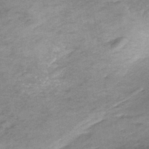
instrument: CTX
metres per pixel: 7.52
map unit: Nhe
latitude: -47.6722
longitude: -170.9136
